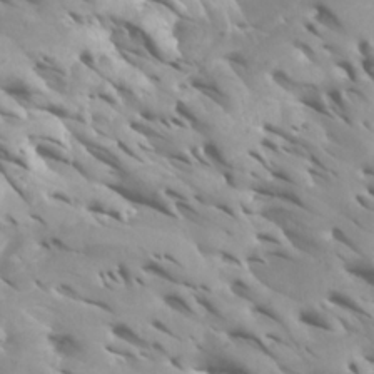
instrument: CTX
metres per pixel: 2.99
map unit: Nhu
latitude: -5.8611
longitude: -76.9513
